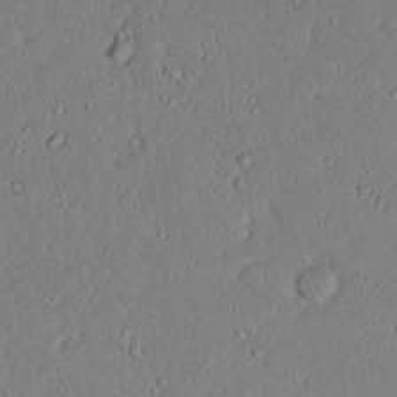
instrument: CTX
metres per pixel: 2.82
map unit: Nhu
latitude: 23.3859
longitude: -73.0459
